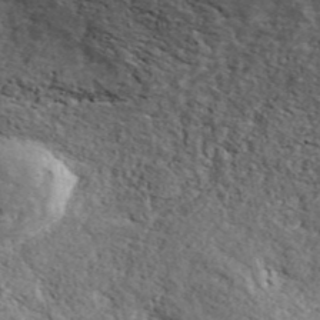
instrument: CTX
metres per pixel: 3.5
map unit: ANa
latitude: 44.4223
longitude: 47.7288
